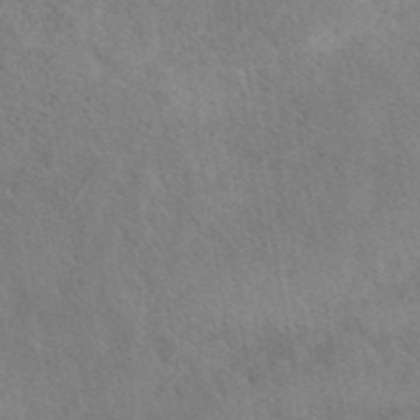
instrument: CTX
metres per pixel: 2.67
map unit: eAb
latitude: 42.4034
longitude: 111.0675
